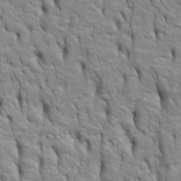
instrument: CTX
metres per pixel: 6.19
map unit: Htu
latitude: -5.1053
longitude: 151.2942
